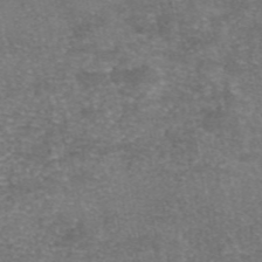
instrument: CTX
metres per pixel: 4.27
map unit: eAb
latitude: 46.5735
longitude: 104.5007
